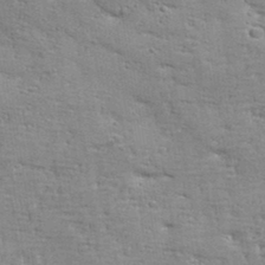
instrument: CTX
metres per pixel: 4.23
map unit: Aa
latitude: 33.5182
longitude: -144.2333
